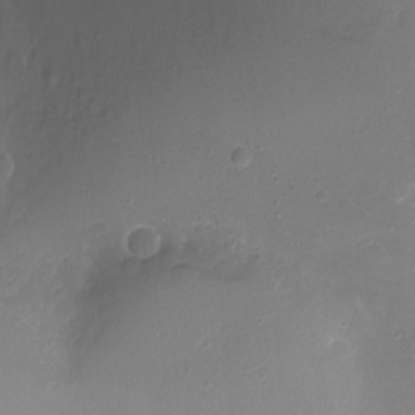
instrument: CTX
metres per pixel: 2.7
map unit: Nhu
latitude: -11.8234
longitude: -34.7813
